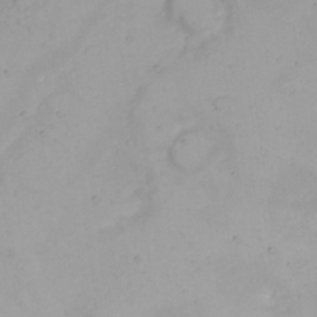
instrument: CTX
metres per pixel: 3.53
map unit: Nhu
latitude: 23.1403
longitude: -61.5371
